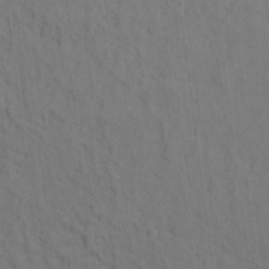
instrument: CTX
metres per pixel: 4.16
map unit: Ht
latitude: 12.1767
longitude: -40.8191
